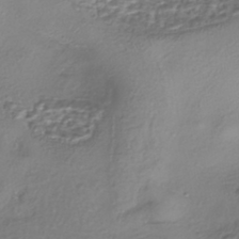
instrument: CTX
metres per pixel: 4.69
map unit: eHh
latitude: -42.3306
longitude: 122.0472
